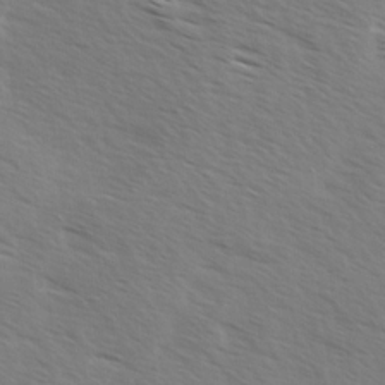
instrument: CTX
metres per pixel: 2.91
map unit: Ave
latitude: 14.3846
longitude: -102.2144
